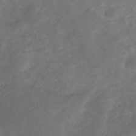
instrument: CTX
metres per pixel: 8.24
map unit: eHb
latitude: -33.0487
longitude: 72.0661
